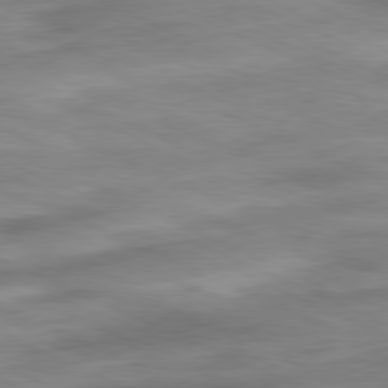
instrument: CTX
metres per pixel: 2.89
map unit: Ap
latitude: -81.5966
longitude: -81.9150
